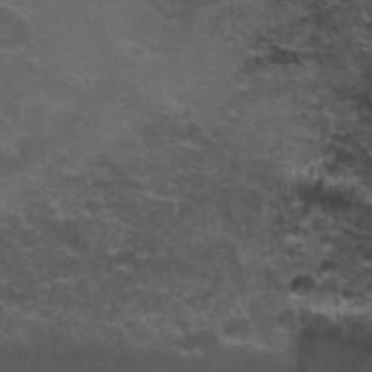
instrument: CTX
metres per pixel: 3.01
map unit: Nhu
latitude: 29.5371
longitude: -54.4979
